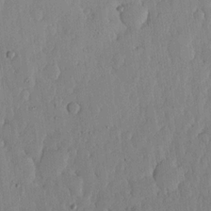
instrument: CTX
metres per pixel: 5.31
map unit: lHvf
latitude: 17.7261
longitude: -115.4237
